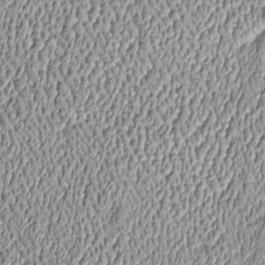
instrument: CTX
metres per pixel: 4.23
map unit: Htu
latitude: -6.3495
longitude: 156.8030
